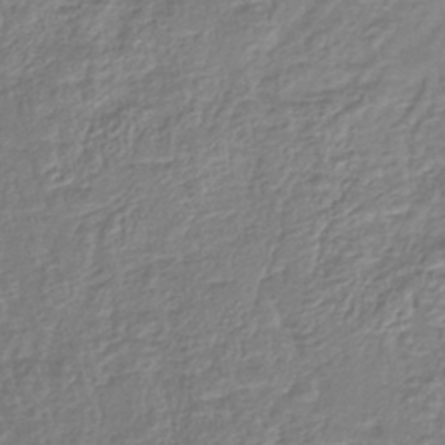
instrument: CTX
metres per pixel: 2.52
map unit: lHb
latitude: -41.6344
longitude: 61.4077
